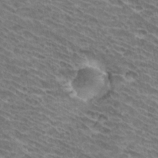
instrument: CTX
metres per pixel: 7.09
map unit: Hto
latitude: 32.5546
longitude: -42.1578
